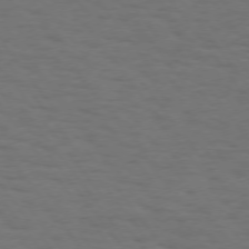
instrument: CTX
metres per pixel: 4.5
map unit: Hpe
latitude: 74.2145
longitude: -131.5183
